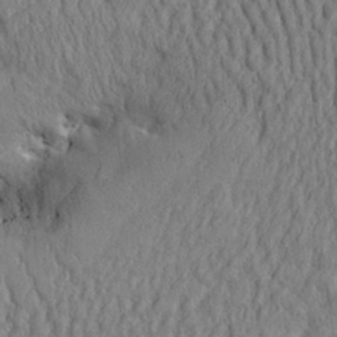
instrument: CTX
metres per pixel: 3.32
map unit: Aa
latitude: 31.0837
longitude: -142.4034
